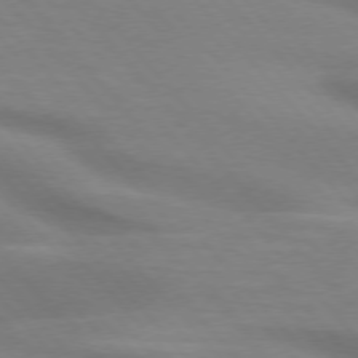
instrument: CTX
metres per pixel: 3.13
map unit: lApd
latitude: 75.2537
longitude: -60.7057
